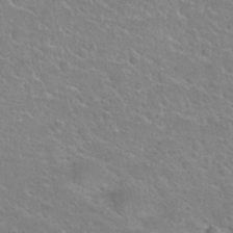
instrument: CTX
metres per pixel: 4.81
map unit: Hto
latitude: 24.1577
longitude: -50.0444
